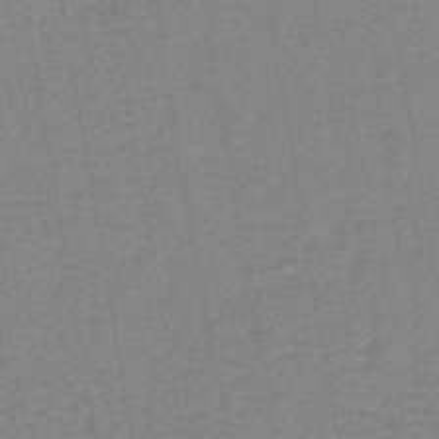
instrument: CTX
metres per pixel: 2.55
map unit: lHb
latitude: -42.1983
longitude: 62.8597
